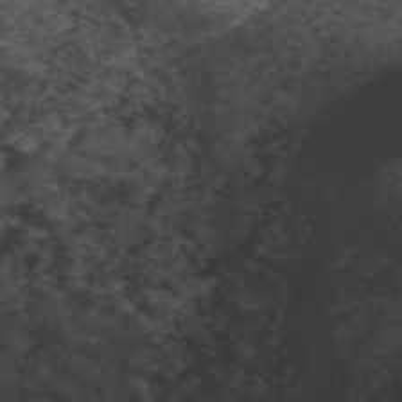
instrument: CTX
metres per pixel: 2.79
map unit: ANa
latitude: 49.1781
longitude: -72.9136
